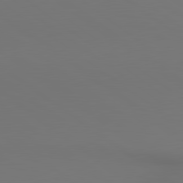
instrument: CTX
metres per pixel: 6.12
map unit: lApd
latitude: 80.6679
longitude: 153.5966
